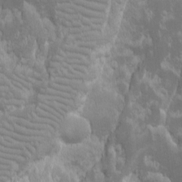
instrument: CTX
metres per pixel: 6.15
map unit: Ave
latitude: -10.5574
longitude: -117.4049
